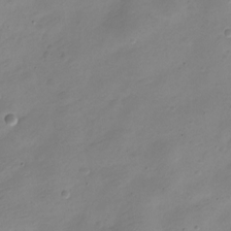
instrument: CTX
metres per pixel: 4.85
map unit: Nve
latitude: -22.8975
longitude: 105.7099
